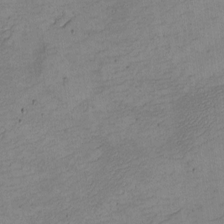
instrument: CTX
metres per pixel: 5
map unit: eHh
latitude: -4.2928
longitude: -79.0459
